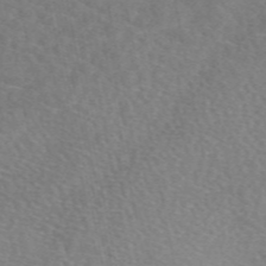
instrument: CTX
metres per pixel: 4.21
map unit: eAb
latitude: 49.3671
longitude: 111.3887
